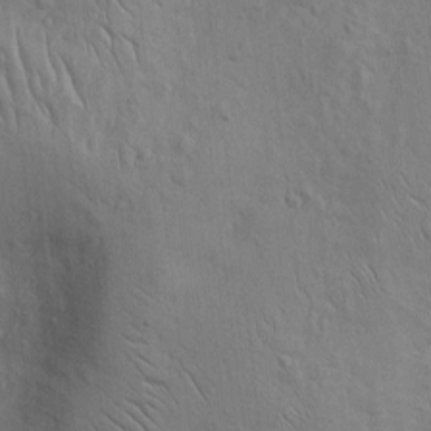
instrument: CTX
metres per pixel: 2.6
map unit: Htu
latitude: -3.8800
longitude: 156.9164
